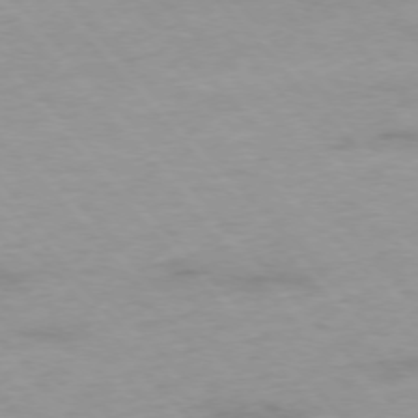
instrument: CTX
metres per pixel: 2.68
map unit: Ap
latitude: -76.5196
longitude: -90.1389
